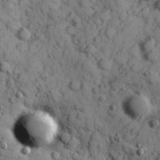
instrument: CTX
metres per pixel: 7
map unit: Hve
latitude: 24.7624
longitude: 147.0864
